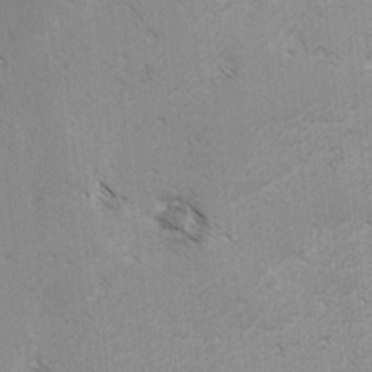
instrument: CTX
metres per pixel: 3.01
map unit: lAvf
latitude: -4.2928
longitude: -114.4412
